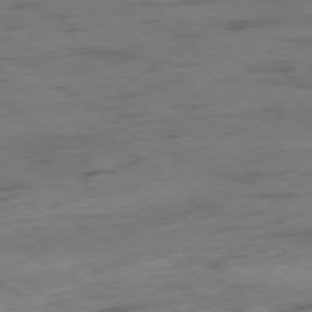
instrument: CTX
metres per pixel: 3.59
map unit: Hpe
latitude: -78.9352
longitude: -16.9325
